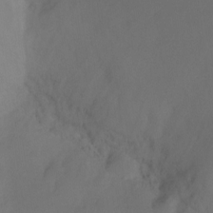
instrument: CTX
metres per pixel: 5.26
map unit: Ht
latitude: -7.4076
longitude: -30.4412
